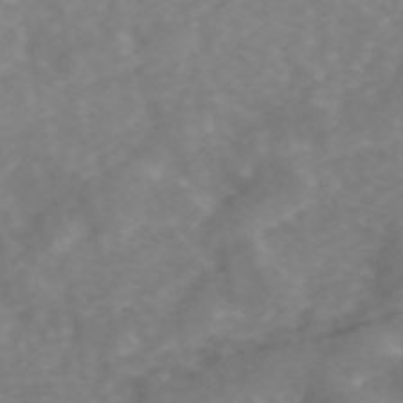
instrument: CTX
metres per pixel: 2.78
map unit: ANa
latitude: 44.9513
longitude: 22.1984
